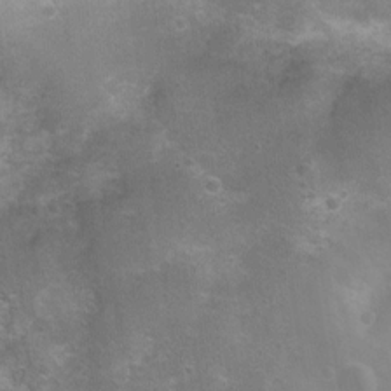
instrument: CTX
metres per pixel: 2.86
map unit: Nhu
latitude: 8.1389
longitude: -21.4805
